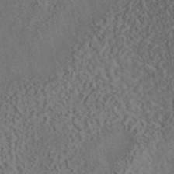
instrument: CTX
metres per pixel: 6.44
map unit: eAb
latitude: 43.7072
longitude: 116.1416
